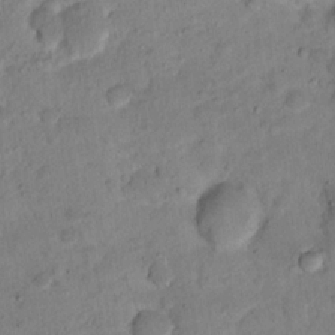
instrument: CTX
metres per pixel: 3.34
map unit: Ht
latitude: 15.5372
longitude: -41.1214
